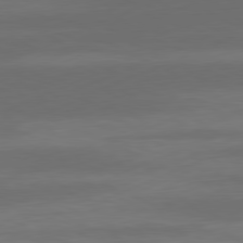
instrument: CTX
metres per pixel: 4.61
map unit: Ap
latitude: -81.5210
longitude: -86.4034
